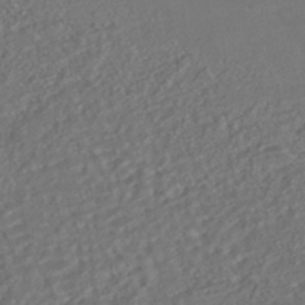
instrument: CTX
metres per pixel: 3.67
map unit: ANa
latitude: -41.9745
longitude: 108.1984
